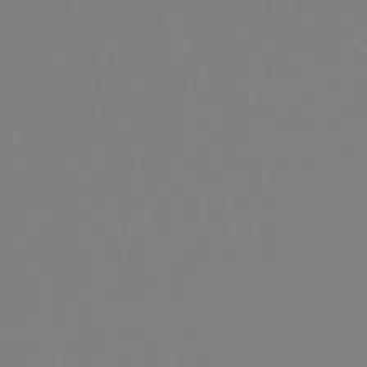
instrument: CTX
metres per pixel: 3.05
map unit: lHb
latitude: -49.3888
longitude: 70.2173
